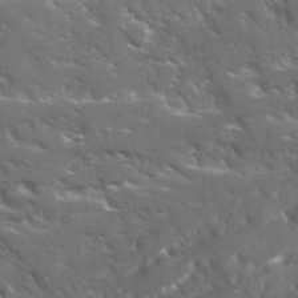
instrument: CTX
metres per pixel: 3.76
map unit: Ave
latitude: 17.4237
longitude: -130.4412
